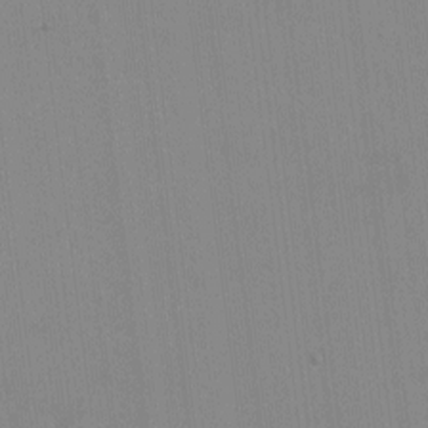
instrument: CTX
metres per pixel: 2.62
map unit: HNhu
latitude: -1.3321
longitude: -6.5735
